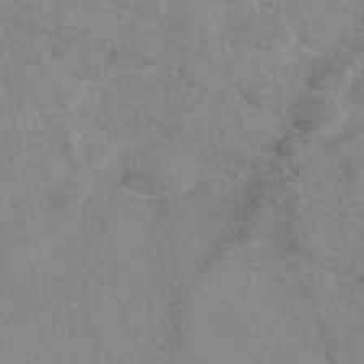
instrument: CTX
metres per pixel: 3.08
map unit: eAb
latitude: 48.6490
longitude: 111.4832
